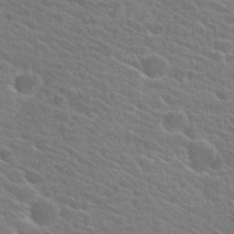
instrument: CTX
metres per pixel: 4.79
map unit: Hto
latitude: 24.5545
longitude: -40.6868
